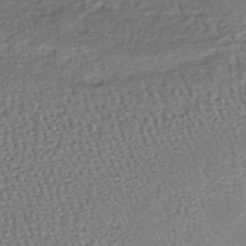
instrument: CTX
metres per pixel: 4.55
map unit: lHb
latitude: -37.5021
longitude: 59.3887
